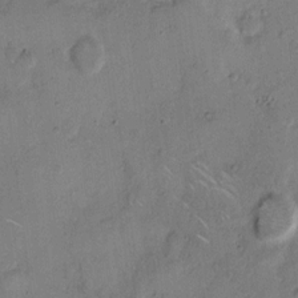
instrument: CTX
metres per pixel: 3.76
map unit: Hto
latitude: 7.2348
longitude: -62.2334
